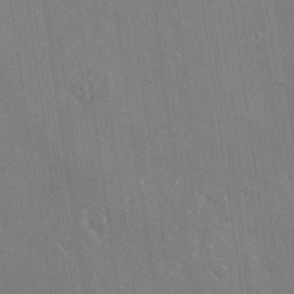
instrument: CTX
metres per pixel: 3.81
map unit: Nhu
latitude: -29.1809
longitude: -80.0444
